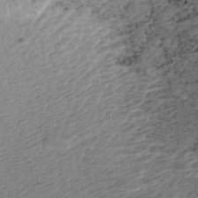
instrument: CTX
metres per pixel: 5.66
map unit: ANa
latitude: -42.8030
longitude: 108.3495
